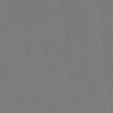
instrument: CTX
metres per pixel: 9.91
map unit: lHvf
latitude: -11.0109
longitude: -104.6491
